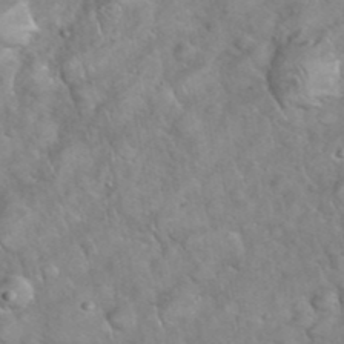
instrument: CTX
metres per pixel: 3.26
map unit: eHh
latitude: 39.1592
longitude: -57.4048
